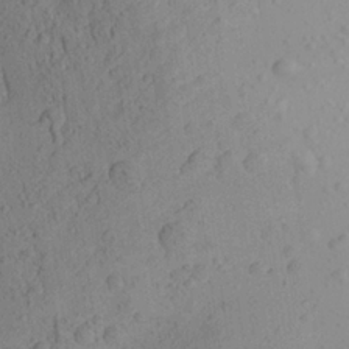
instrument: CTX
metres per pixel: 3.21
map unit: Aa
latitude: 24.3467
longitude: -144.5546
